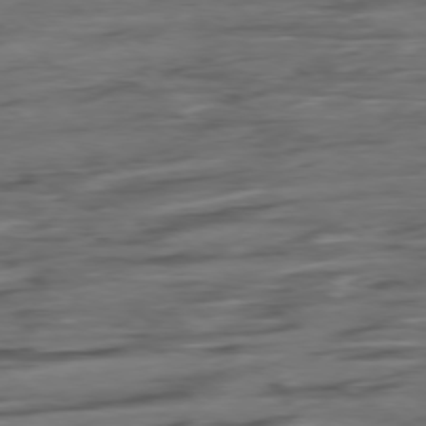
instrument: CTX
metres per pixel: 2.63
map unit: Hpe
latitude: -78.6707
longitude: -19.8016
